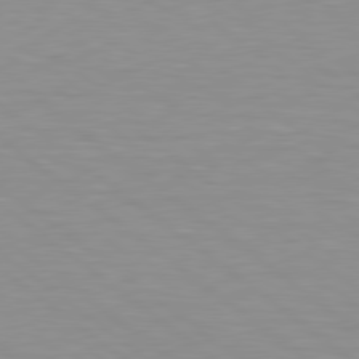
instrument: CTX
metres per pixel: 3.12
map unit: lApd
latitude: 79.2537
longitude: -89.4805
